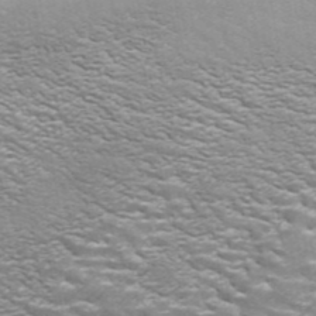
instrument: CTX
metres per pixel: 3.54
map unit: ANa
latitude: 42.9136
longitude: 14.3307
